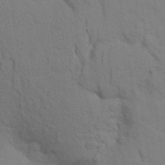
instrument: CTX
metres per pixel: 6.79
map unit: Aa
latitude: 24.8002
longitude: -148.5546
